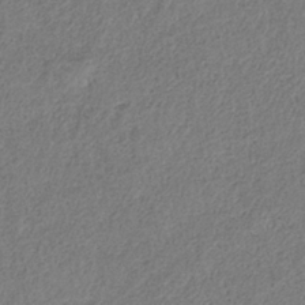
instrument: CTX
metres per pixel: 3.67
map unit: HNb
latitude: -32.8030
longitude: 56.2361
